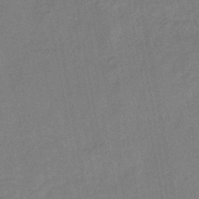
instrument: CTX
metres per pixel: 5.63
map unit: eHb
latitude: -44.4629
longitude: 86.0661
